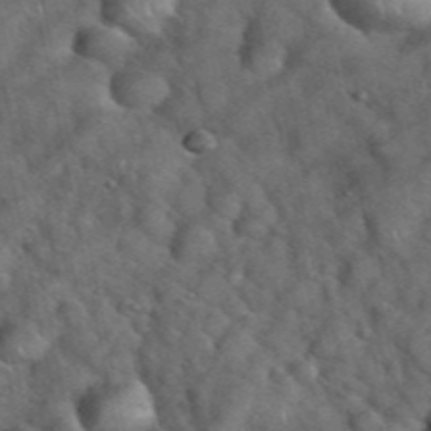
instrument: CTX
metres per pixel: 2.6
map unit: eHh
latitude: 39.4804
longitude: -56.9702
